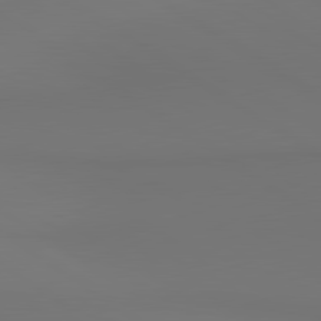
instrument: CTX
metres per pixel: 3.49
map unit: lApd
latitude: 80.9892
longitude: 152.5384
